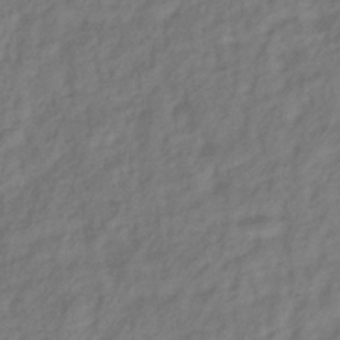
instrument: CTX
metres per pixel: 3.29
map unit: Hve
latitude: -33.1620
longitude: 90.0094
